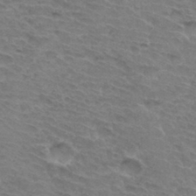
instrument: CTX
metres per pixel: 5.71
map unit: Hto
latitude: 33.5938
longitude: -45.4804
